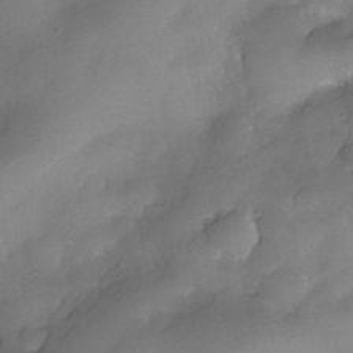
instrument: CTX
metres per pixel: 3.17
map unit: Nhe
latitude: -30.7085
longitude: -140.1388
